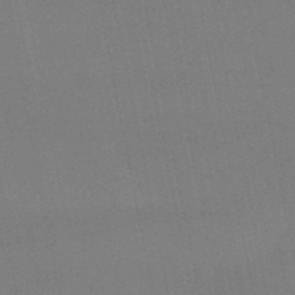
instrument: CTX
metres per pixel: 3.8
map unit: eHb
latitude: -50.3873
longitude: 69.0486
